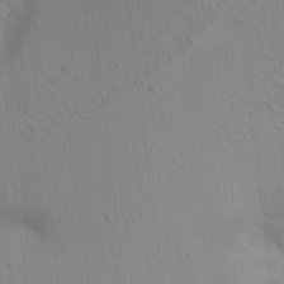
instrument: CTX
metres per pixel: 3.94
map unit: Aa
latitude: 17.5182
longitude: -148.8191
